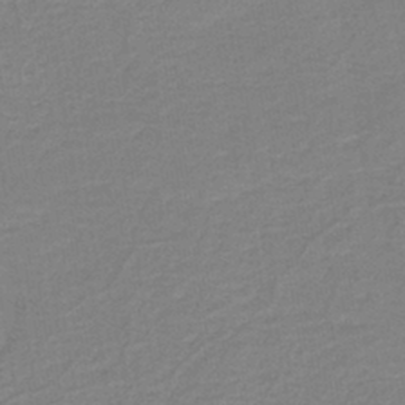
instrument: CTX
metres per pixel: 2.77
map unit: HNb
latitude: -40.5951
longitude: 50.9164
